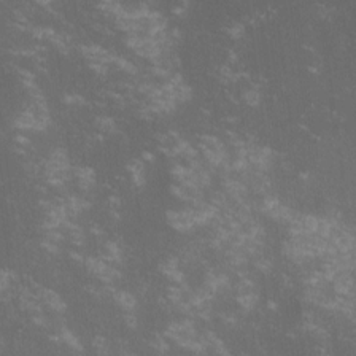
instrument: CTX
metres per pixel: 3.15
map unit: lHvf
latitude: -14.0850
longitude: -102.3656
